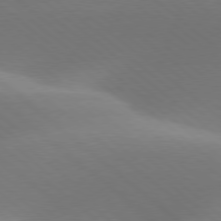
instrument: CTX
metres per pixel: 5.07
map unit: lApd
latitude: 78.0822
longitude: -51.8016
